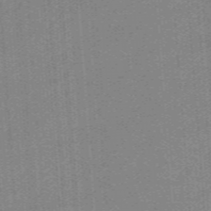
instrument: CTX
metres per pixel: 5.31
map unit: eHb
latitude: -44.2551
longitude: 87.4266
